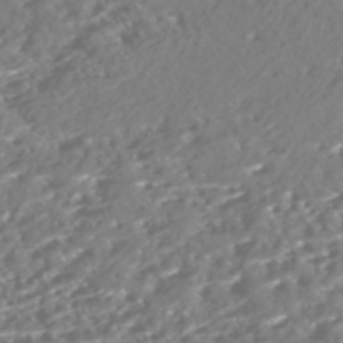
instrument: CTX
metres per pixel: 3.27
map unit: Nhe
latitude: -47.7666
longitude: -172.9135
